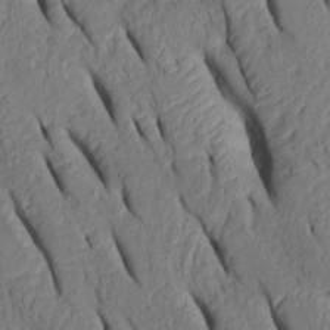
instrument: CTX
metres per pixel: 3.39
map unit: Htu
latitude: 0.6868
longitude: 149.6533
